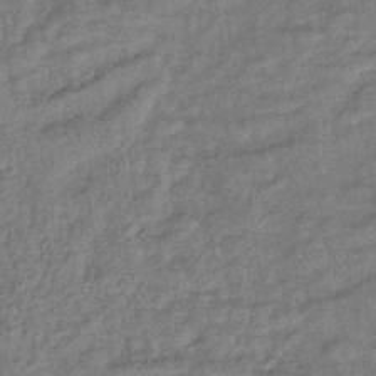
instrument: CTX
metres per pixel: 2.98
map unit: lHb
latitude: -42.9352
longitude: 80.1228
